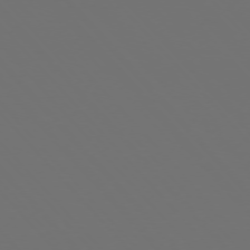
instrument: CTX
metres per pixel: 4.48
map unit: Ap
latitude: -75.7667
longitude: -76.1955
